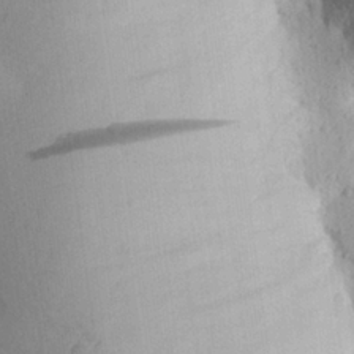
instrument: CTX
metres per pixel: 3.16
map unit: Aa
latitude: 25.4237
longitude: -149.6316
